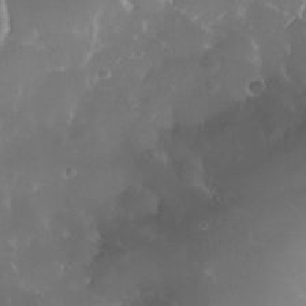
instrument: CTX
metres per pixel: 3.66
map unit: Nhe
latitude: -35.9178
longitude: -131.2915
